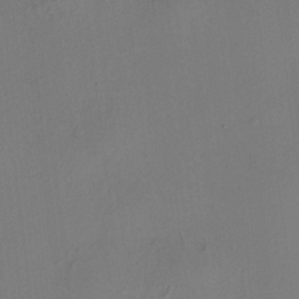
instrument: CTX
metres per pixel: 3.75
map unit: HNhu
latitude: 8.2145
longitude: 15.3699
